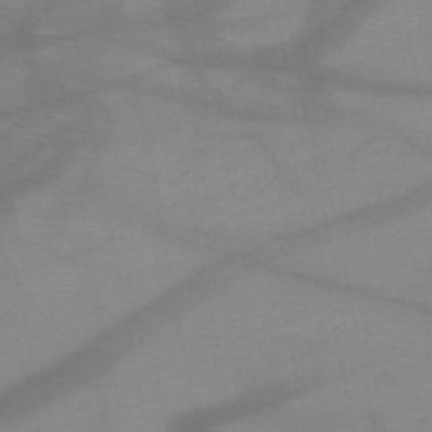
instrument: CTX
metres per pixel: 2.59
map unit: HNb
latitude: -49.3888
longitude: -40.8757
